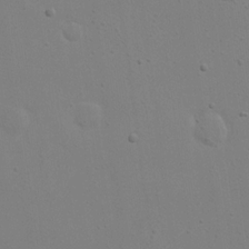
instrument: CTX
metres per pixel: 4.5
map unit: eHh
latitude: 20.3468
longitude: -71.9528
